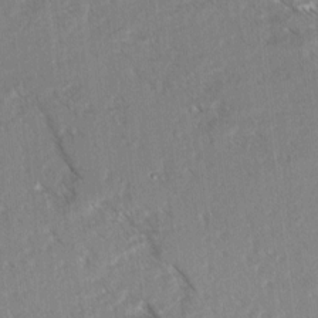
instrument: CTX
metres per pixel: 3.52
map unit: lAvf
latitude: 4.4034
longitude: -105.3482
